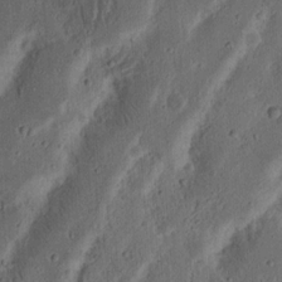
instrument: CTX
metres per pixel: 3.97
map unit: Nhu
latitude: 14.9703
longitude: -74.5735
